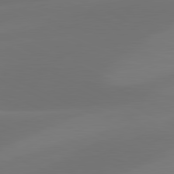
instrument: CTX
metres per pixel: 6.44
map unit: lApd
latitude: 81.3859
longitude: 128.1417
